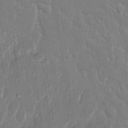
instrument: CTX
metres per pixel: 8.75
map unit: eHh
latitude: 12.5357
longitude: -70.3089
